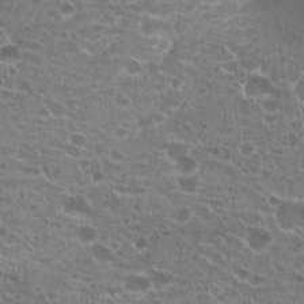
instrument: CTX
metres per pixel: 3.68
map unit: Hto
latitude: 21.6316
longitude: -41.3103
